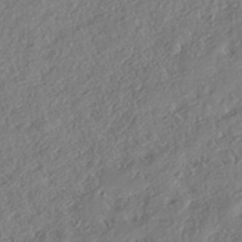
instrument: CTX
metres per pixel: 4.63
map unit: eHh
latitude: -42.4440
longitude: 121.1998
